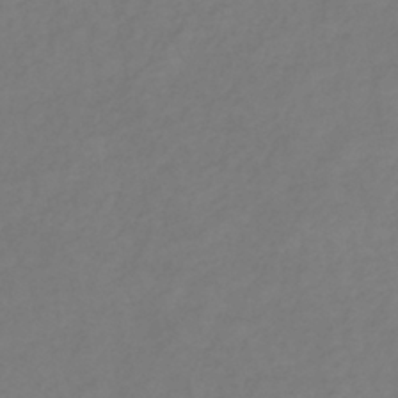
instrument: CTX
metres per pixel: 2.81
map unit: lHb
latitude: -39.0298
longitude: 72.4440
